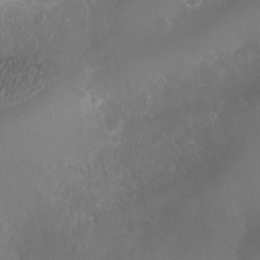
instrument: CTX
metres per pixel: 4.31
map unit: Nhe
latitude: -37.6910
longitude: -113.4804
